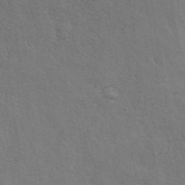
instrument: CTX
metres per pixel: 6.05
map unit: ANa
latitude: 42.9514
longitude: 29.6344
